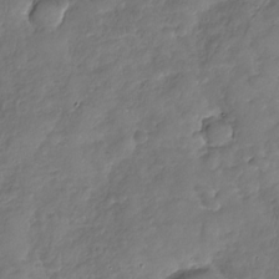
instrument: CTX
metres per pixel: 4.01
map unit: Nhu
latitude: -31.3887
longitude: -60.8569
